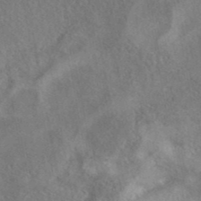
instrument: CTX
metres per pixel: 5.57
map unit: eAb
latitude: 41.1781
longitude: 103.0864
